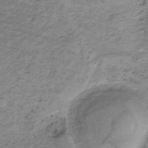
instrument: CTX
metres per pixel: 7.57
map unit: HNb
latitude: -32.7275
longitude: 61.4454
